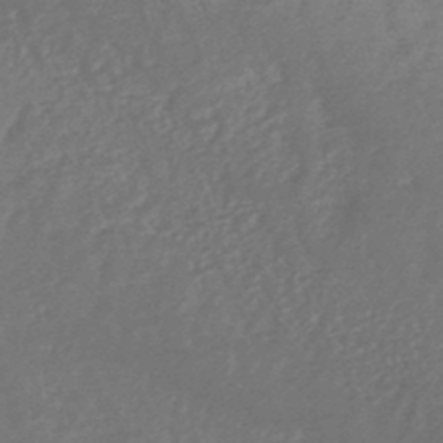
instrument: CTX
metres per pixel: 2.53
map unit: HNhu
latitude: -46.2550
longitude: 93.8044
